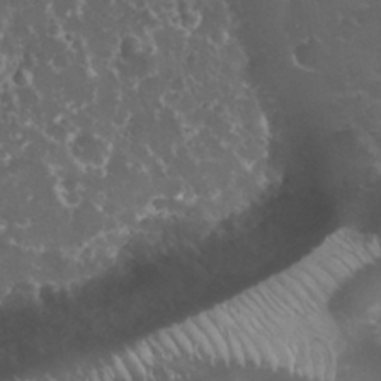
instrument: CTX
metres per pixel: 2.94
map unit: eHh
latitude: 34.0255
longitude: -61.5938
